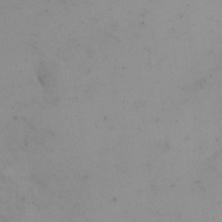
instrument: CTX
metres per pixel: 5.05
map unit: eHh
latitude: 18.4601
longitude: -67.0836
